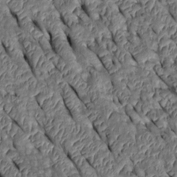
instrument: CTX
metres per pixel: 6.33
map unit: Htu
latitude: 0.7435
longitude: 148.2362
